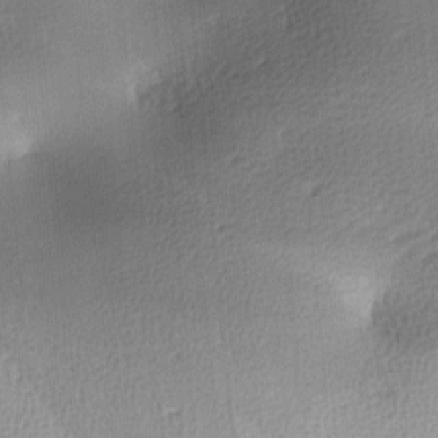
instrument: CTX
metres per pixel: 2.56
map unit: lAa
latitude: -10.1984
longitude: -124.6112
